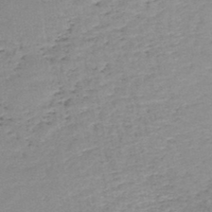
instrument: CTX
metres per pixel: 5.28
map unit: lHb
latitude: -44.5385
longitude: 58.7274
